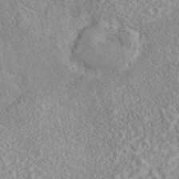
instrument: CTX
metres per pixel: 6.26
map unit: eAb
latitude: 44.2144
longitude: 117.1431
